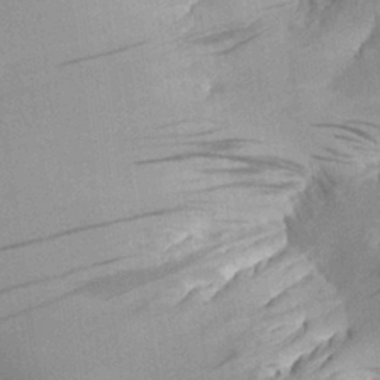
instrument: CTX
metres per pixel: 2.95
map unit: Aa
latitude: 29.0836
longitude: -136.8947
